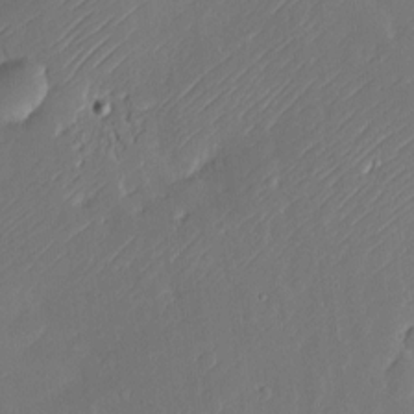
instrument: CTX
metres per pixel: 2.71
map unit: Nve
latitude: -9.4454
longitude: 172.9730
